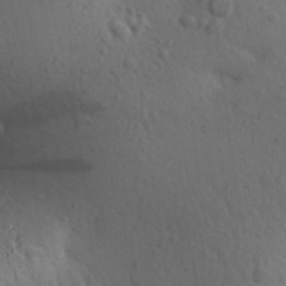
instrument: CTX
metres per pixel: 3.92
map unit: Aa
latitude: 30.1767
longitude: -146.7436
